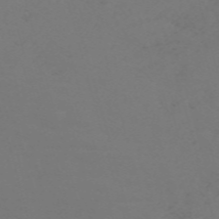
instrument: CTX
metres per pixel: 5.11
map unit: Nve
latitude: -59.5777
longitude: 60.5007
